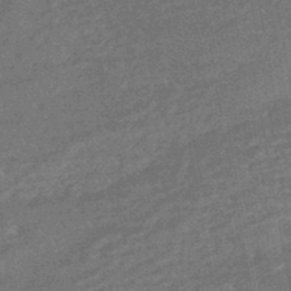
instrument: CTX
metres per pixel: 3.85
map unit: HNhu
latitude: -43.8989
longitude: 99.3509
